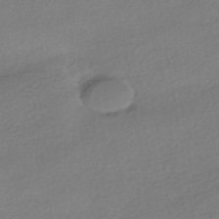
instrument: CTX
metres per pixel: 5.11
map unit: HNhu
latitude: -41.5399
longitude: 95.6533
